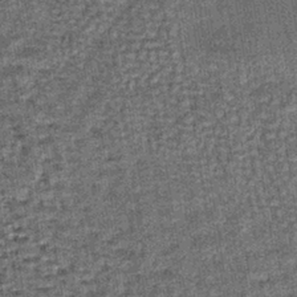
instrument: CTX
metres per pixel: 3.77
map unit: lHb
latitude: -37.8044
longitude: 64.2362
